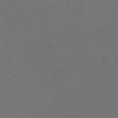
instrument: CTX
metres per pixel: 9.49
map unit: HNb
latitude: -55.2565
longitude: -44.3845
